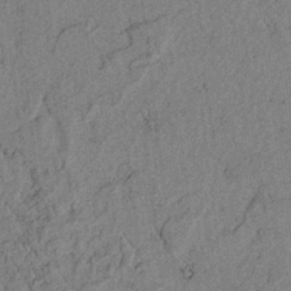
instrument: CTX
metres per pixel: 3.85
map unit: lAvf
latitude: 5.2348
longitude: 159.1242
